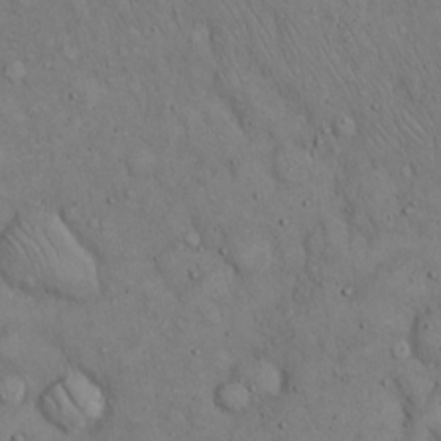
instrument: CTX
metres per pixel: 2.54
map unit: Hto
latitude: 14.9136
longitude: -58.0255
